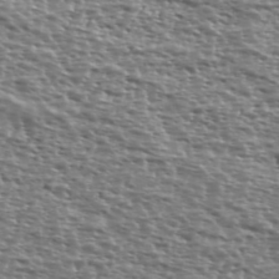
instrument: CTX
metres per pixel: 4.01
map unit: Ave
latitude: 39.2537
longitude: -111.8961
